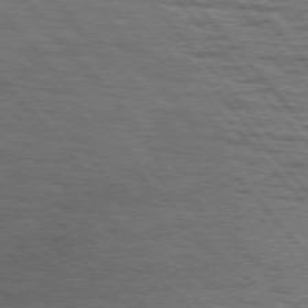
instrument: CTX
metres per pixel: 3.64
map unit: lApd
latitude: 75.5938
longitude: -82.8380
